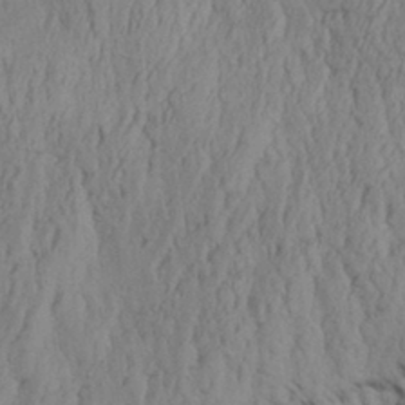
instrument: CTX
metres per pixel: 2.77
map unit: Aa
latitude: 32.2900
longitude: -135.8961
